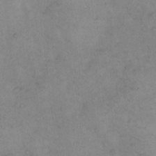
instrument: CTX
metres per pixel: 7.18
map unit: eHh
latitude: 9.8395
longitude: -62.2334
